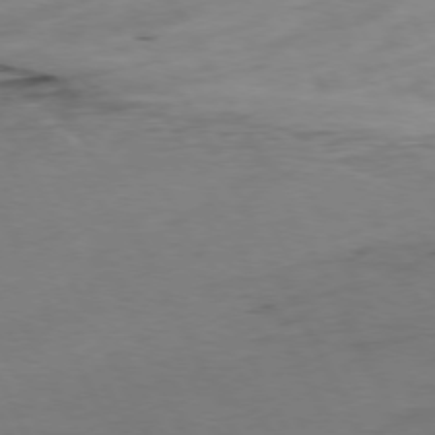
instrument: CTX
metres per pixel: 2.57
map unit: Ap
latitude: -76.6518
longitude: -73.2726
